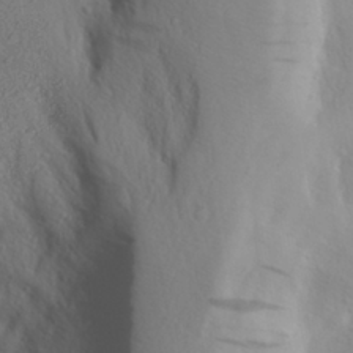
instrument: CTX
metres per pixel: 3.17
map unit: Aa
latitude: 27.6694
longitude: -146.3468
